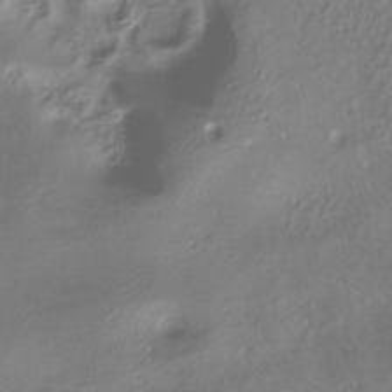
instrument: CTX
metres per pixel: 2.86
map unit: ANa
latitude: -36.8974
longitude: 94.8408
